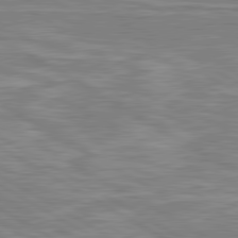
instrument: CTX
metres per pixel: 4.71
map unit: lApd
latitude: 80.6301
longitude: -172.5545
